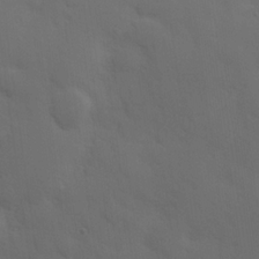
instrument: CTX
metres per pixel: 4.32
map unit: Hve
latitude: 19.6882
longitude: 150.7274
